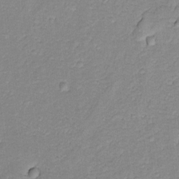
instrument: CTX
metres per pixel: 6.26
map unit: lAvf
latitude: -8.6329
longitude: -119.5749
